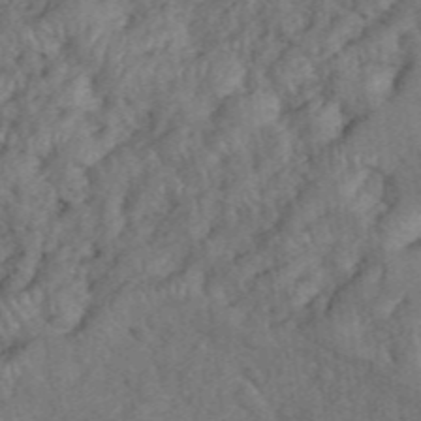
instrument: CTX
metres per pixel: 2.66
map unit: eHh
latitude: 39.1403
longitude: -55.9339
